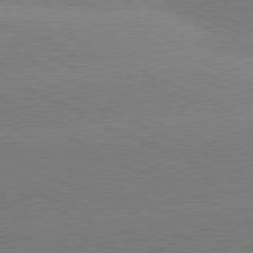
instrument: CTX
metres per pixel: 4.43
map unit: lApd
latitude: 81.0458
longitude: -155.8772
